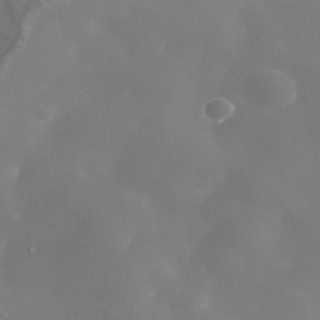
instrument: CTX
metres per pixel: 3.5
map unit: Nhe
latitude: -36.0472
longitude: -91.0081
